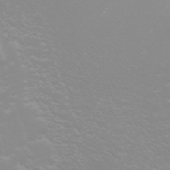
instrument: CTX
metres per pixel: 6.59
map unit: Nhu
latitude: -5.3509
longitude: -79.4427
